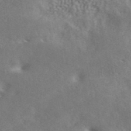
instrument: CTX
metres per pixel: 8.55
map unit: ANa
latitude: 42.2901
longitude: 50.9730
